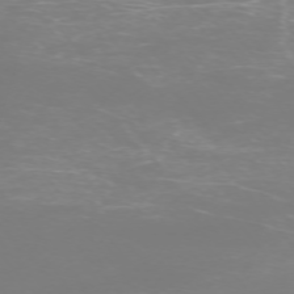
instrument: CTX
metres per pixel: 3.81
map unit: Ap
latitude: -74.3496
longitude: -76.6112
